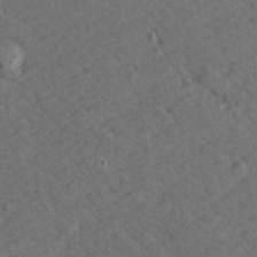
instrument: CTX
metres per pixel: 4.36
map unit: lHvf
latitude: 26.5546
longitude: 143.6343
